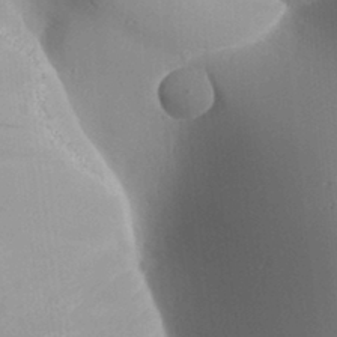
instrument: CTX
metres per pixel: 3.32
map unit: Aa
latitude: 31.2726
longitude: -141.4237
